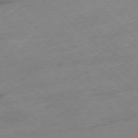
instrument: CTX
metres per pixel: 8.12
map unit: Ap
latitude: -77.8800
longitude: -60.3467
